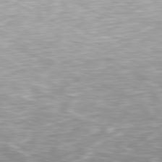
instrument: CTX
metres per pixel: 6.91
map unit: Ap
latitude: -80.7841
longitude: -59.1592
